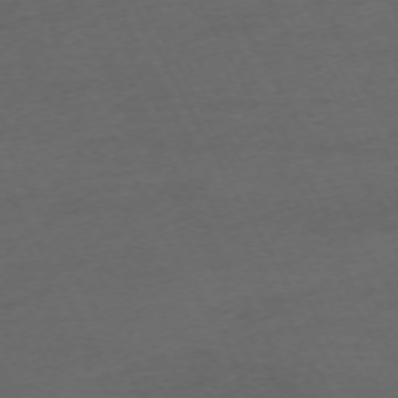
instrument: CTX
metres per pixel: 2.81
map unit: Hpe
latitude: -71.1620
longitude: 15.8801
